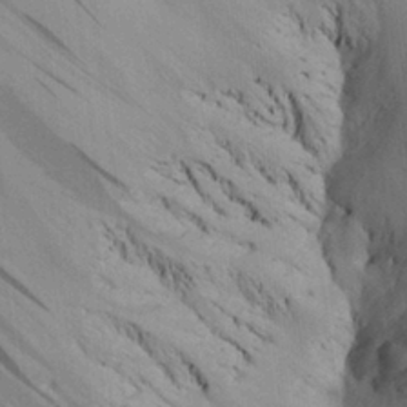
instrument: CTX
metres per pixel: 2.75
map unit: Aa
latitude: 27.1214
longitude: -137.5371
